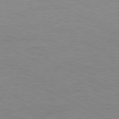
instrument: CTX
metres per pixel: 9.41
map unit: Ap
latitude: -81.1809
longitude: -86.1011
